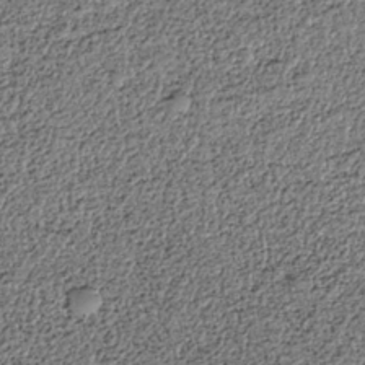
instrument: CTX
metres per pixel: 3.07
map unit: HNhu
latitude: -36.8219
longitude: 33.7289
